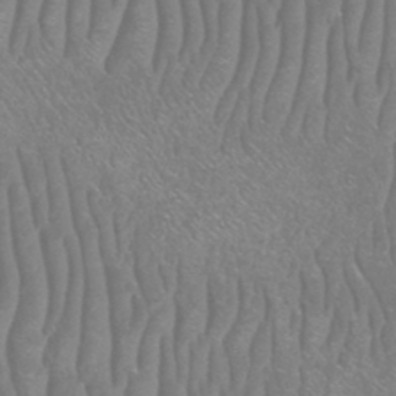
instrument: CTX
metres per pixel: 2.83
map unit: HNhu
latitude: -48.1228
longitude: 30.0661
